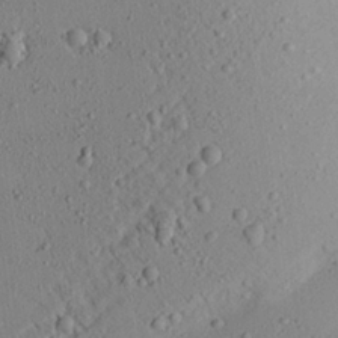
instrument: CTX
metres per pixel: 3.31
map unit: Aa
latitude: 22.4790
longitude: -140.4412
